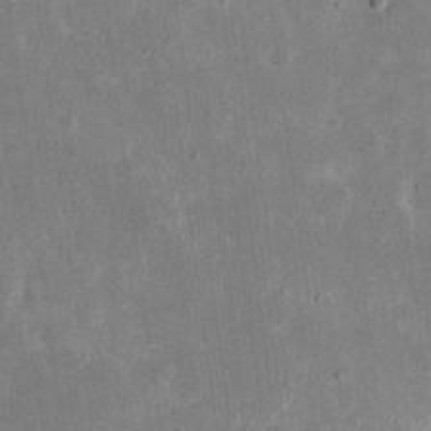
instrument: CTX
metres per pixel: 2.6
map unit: eHh
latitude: 19.8583
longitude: -71.3859
